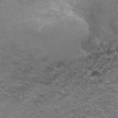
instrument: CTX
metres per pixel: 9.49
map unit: Hto
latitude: 38.3467
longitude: -42.0633
